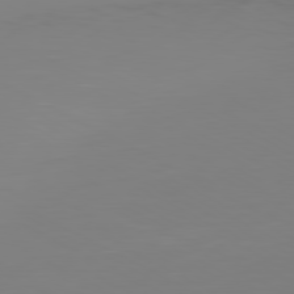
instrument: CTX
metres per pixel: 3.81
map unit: Ap
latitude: -80.8219
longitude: -59.1781
